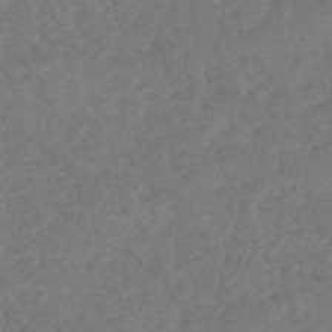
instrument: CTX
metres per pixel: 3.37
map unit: HNhu
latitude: -48.1795
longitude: 97.4266
